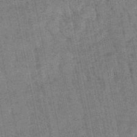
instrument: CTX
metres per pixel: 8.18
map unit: lHb
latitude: -47.9178
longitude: 78.1794
